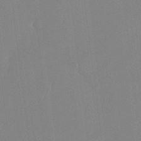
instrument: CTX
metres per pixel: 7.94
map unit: Ht
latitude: -14.3496
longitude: -51.7260
